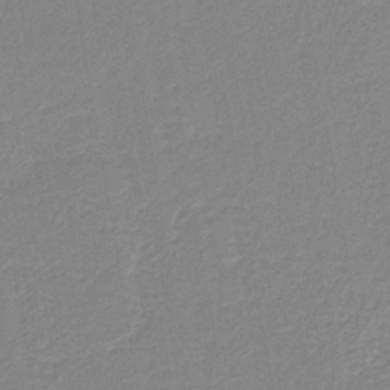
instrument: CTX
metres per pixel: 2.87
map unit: HNb
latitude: -40.1606
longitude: 51.0864
